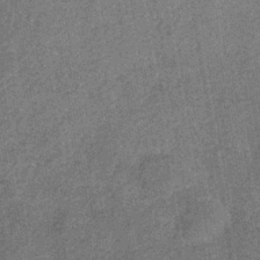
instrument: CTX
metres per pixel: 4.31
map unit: eHb
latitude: -38.0472
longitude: 80.9920
